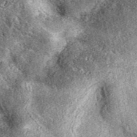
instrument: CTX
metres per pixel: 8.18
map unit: eAb
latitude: 39.2915
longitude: 110.3684
